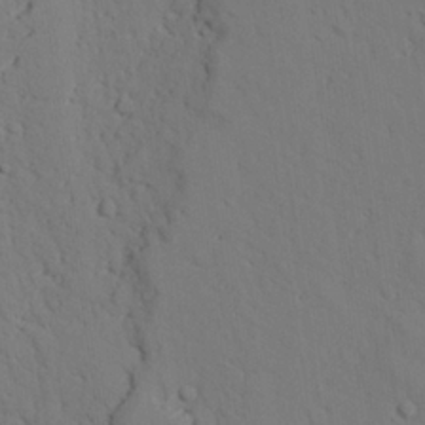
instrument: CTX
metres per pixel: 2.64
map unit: lAvf
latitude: 26.5735
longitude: -110.9514
